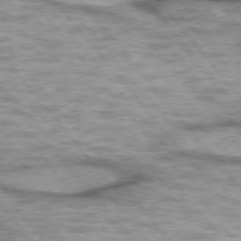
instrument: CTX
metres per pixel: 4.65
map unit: lApd
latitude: 75.3482
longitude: -49.3671
